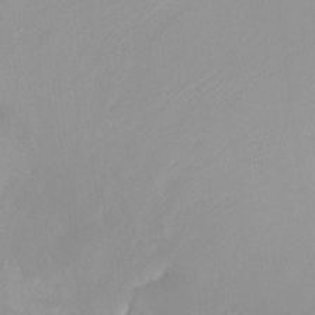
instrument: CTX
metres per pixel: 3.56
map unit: Ht
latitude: -15.0487
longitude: -43.8772
